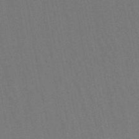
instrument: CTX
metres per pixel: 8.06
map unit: lHb
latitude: -45.0109
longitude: 63.2376
